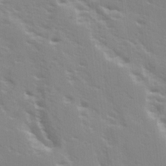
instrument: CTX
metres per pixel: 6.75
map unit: Ave
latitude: 15.3482
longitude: -130.4412
